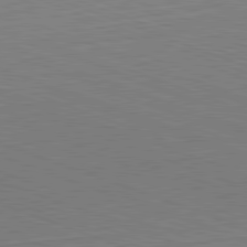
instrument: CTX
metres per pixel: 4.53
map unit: Hpe
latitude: -82.5574
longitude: 12.9164
